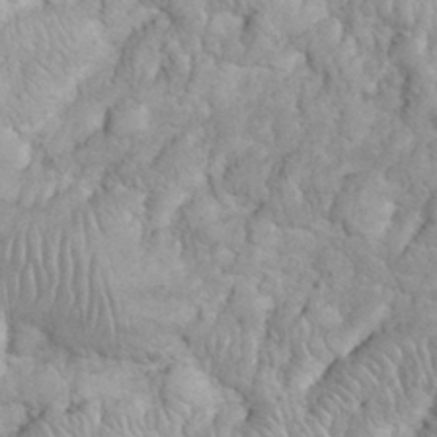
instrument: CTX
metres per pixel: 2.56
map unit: eHh
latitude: 32.4223
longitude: -64.6679
